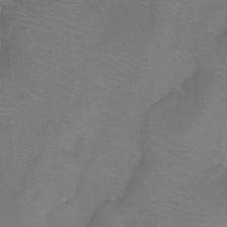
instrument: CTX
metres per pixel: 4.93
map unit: Htu
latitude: -13.2376
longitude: -46.2334
